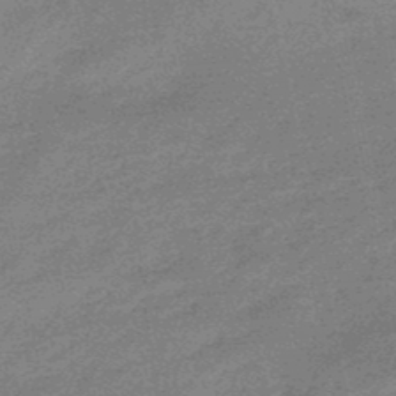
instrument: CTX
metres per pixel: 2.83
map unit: lHb
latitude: -48.5007
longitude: 82.3306
